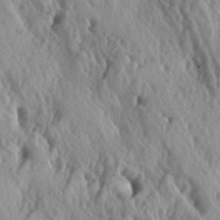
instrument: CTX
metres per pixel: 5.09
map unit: lAa
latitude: -5.2942
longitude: -125.2348
